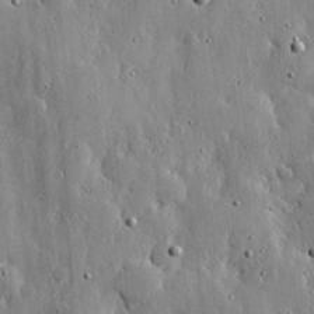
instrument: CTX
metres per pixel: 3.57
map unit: lHvf
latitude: 20.1767
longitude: -115.1214
